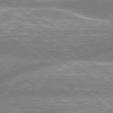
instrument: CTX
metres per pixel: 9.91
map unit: lApd
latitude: 78.8758
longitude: -158.8002
